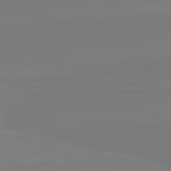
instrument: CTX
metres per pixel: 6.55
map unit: lApd
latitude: 82.1388
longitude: 165.1809
